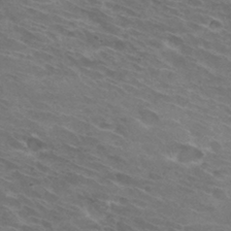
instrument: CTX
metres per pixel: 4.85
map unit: Hto
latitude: 32.3845
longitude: -43.6694
